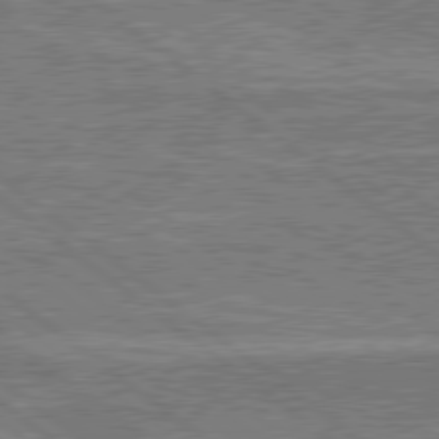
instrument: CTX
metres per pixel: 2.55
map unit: lApd
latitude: 79.4238
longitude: 174.7841
